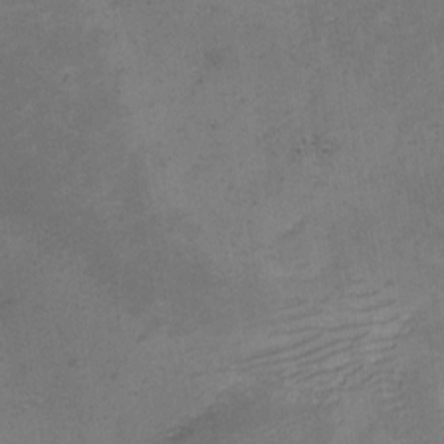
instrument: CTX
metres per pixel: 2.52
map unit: eHh
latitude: -1.8612
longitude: -79.3860
